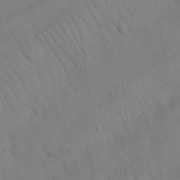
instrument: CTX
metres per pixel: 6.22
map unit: Nhu
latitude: 26.7057
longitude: -69.4238
